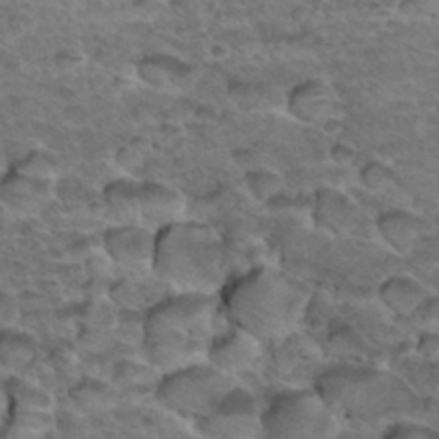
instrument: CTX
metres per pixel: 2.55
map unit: Hto
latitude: 34.8569
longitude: -45.2726
